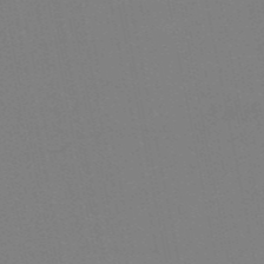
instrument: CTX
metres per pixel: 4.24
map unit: HNb
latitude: -52.7274
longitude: -45.4804
